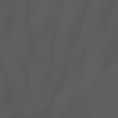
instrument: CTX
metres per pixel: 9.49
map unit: Nhu
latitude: -8.6329
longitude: -93.4804
